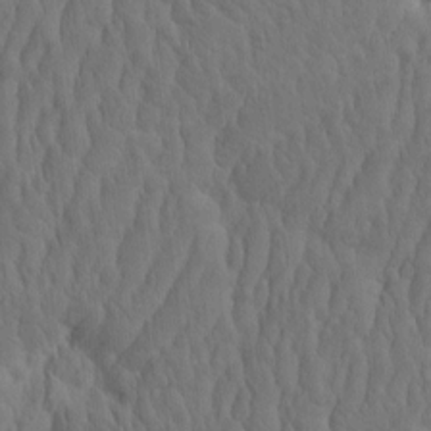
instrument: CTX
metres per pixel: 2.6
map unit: eHh
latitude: -1.9745
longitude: 15.5399
